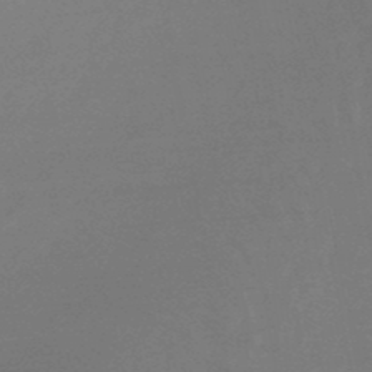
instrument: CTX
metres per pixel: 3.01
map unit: lHb
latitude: -48.8597
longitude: 66.2739
